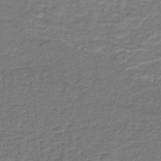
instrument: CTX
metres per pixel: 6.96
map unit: lHb
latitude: -39.5399
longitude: 58.6707
